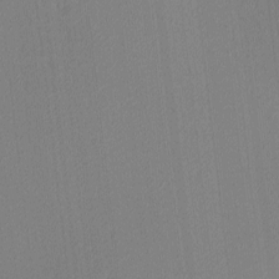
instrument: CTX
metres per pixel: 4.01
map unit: Ave
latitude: 3.4993
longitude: -114.3656
